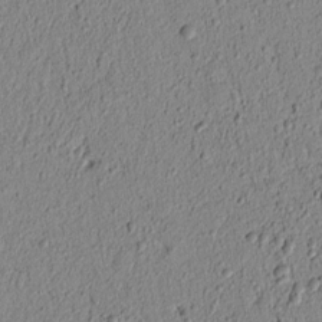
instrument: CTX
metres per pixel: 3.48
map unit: lAvf
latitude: 6.2522
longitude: 165.2943
